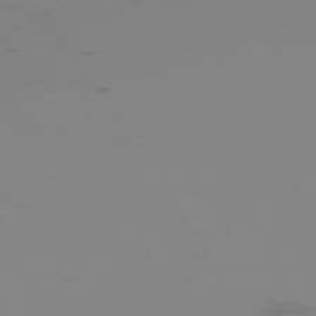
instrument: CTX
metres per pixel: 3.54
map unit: Hpe
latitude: -72.7274
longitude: 8.5196
